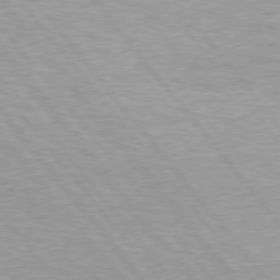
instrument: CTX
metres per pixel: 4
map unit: Hpe
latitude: 76.0822
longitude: -156.7435
